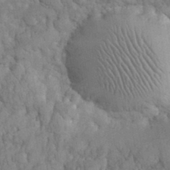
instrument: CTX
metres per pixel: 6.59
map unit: eHh
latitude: 32.4223
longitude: -66.2144
